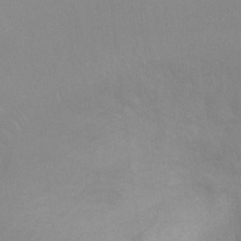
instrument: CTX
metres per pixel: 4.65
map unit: Ht
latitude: 3.5182
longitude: -28.2900
